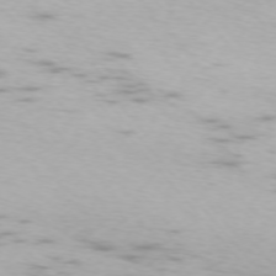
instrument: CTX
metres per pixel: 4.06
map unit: Ap
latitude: -75.0487
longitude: -76.1011
